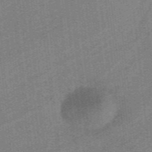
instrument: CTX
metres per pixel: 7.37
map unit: lHb
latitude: -39.1242
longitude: 53.7666
